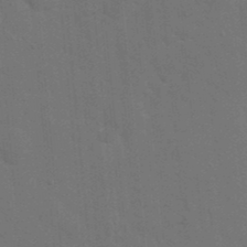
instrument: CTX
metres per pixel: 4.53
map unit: eHh
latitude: 19.4993
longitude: -64.2522
